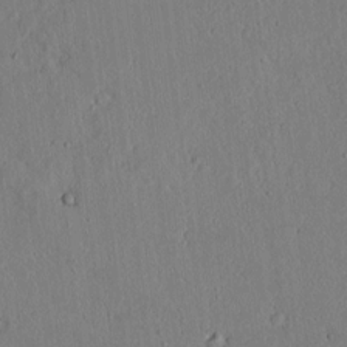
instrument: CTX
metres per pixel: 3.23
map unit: lAvf
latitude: 7.6694
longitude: 168.5195
